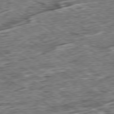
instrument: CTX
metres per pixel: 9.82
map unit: Ap
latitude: -79.5966
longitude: -85.0270
